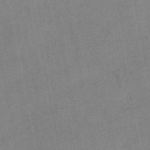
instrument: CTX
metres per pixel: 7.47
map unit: eAb
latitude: 48.0255
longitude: 103.7856
